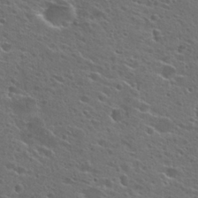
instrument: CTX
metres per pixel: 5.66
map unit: Hto
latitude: 26.3845
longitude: -45.0458
